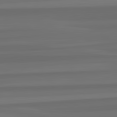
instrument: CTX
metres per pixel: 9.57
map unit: lApd
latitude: 82.4223
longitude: -173.0836
